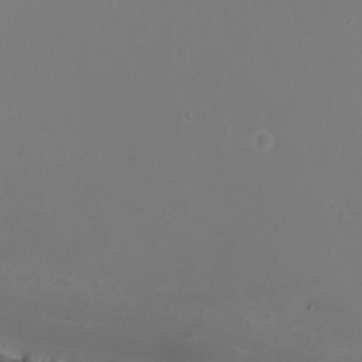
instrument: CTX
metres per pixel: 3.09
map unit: Nhu
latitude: -7.4643
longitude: -74.6679
